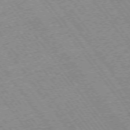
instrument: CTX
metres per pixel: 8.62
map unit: Ap
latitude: -75.2187
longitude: -87.8772
